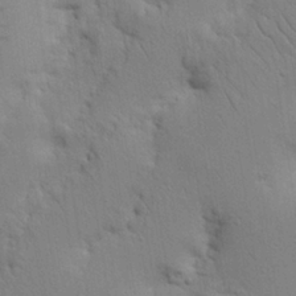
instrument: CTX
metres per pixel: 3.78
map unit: Nhu
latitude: 16.0822
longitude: -74.9703
